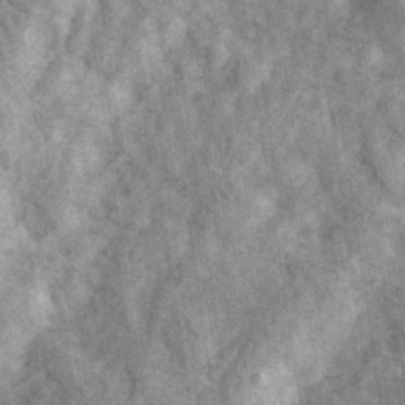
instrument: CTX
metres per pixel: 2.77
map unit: eHh
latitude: 33.4993
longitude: -79.5938
